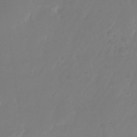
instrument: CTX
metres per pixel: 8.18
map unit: Nhu
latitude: -26.6707
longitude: -71.5371
